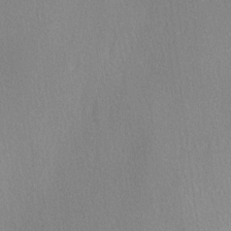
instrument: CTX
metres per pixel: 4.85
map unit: Ave
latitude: 3.3104
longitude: -111.8395
